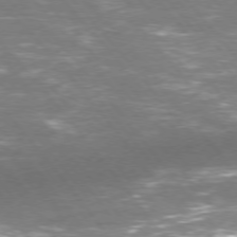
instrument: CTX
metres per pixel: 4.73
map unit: Ap
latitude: -76.8975
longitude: -72.0444
